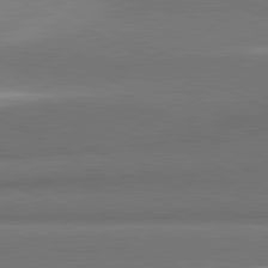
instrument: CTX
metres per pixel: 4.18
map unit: lApd
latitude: 81.7827
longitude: 153.8800
